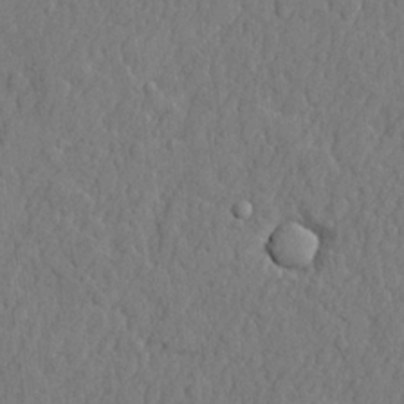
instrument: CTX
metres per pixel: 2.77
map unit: lHvf
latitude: 22.7624
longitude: 142.4817
